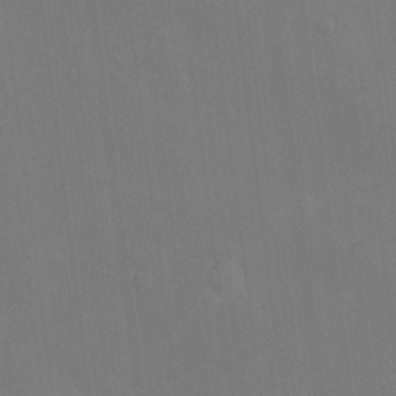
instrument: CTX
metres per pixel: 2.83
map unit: eHh
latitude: -8.4440
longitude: -69.1403
